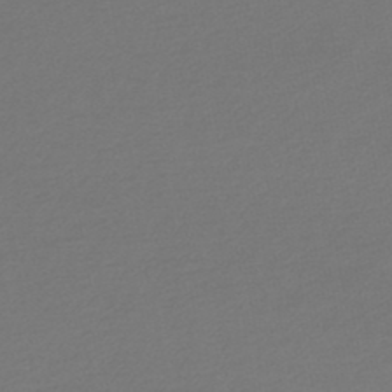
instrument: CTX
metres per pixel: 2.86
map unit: lHb
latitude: -46.2739
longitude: 68.2172
